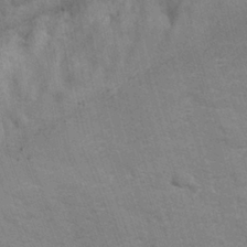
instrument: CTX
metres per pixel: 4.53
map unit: lAvf
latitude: -8.4629
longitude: -120.6869
